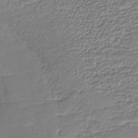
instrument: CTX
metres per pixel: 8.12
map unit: HNb
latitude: -34.3117
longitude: 61.4265
